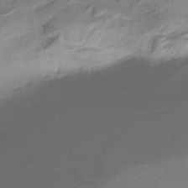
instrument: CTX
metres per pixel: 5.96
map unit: HNb
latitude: -36.1416
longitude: 58.6329
